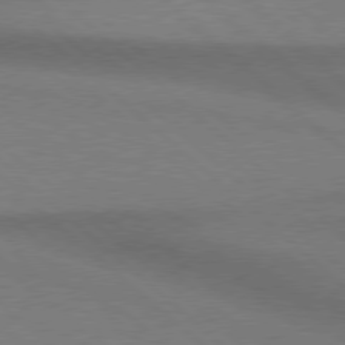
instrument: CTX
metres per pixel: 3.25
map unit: Hpe
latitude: 77.8961
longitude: -157.3481
